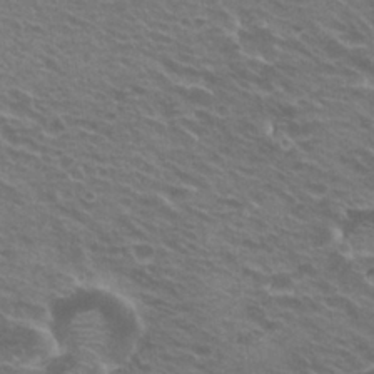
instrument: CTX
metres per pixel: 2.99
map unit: Hto
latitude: 22.4412
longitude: -31.1592
